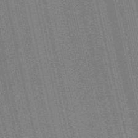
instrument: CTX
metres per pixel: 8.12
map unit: HNb
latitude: -47.8800
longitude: 59.6154
